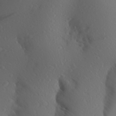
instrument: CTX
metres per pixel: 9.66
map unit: Aa
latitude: 25.3481
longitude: -146.4034
